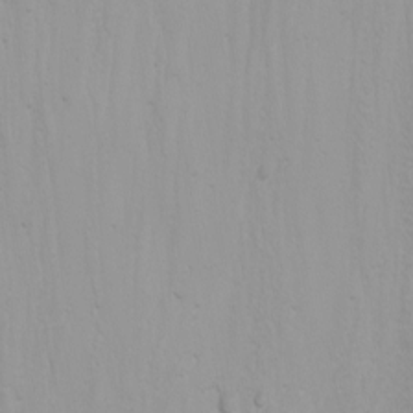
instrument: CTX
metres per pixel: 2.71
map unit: Nhu
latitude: -4.6707
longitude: -81.9339
